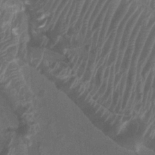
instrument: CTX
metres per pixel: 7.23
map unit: Ht
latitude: 2.6679
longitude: -19.8583
